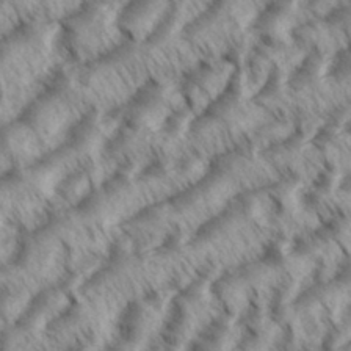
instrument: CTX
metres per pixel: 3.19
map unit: eHh
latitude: 35.8772
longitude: -138.4034
